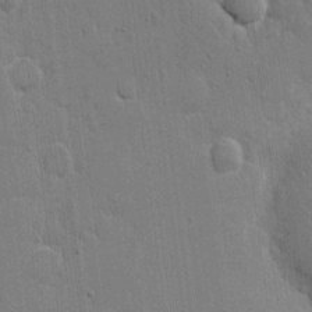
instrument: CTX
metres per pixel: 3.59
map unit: eHh
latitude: 8.2523
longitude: -67.8394
